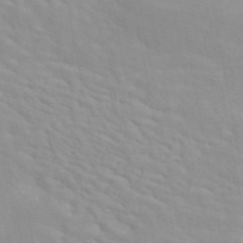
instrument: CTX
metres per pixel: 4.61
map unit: ANa
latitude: 46.4034
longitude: 27.5966
